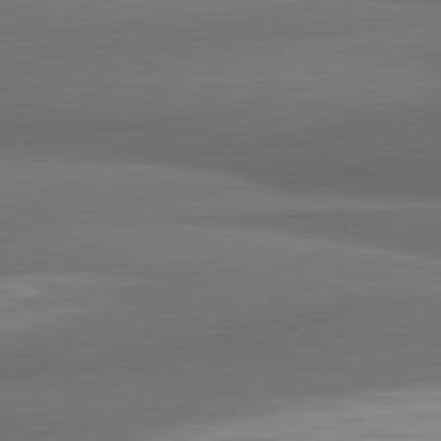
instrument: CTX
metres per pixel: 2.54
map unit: lApd
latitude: 81.7639
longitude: 172.1983
